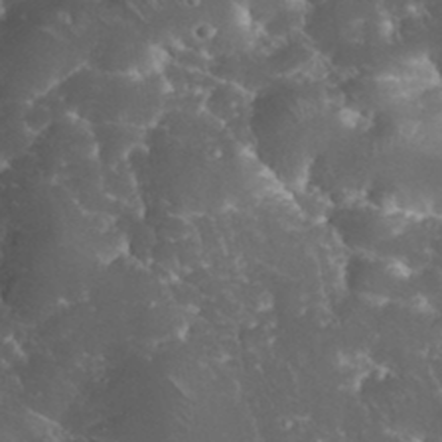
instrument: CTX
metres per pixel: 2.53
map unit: eHh
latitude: 34.7435
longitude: -64.6490
